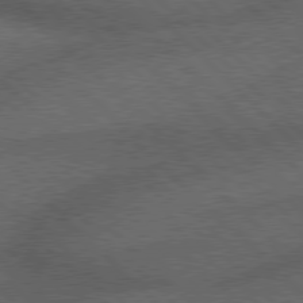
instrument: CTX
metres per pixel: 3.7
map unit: Hpe
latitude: 78.1011
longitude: -158.1767
